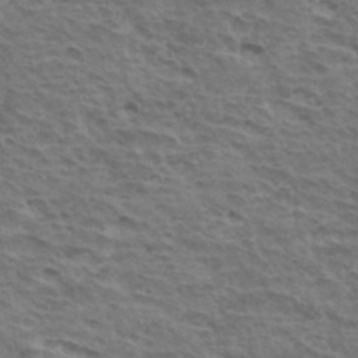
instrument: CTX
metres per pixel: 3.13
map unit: Hto
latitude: 34.6112
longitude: -43.6883
